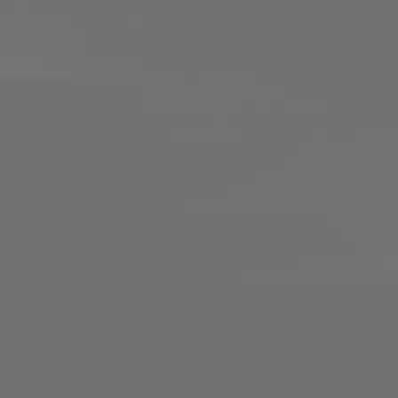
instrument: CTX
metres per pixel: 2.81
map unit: lApd
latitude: 82.2333
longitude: -152.8002
